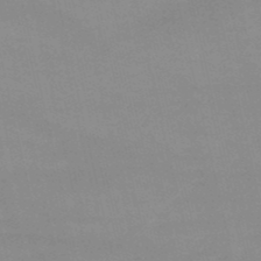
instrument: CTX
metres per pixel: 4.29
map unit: lHb
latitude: -48.3496
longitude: 70.5196
